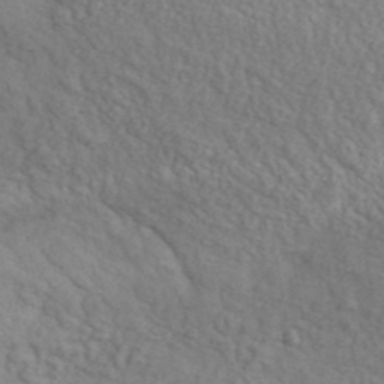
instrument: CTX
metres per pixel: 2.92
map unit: ANa
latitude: 42.0822
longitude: 51.5399
